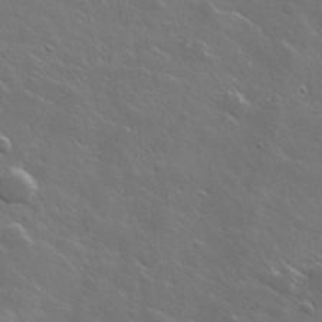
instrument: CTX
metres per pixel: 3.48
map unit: lHvf
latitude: 35.8016
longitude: -91.4804
